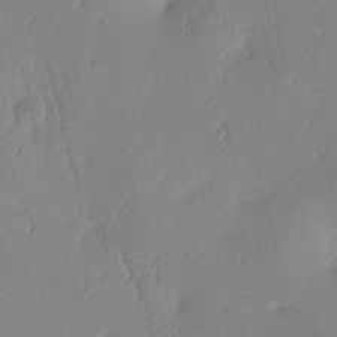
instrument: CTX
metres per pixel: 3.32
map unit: lAa
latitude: 4.0633
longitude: -116.1011
